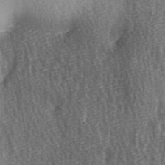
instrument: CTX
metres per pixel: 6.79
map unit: Ave
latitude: -5.9556
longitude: -120.7624
